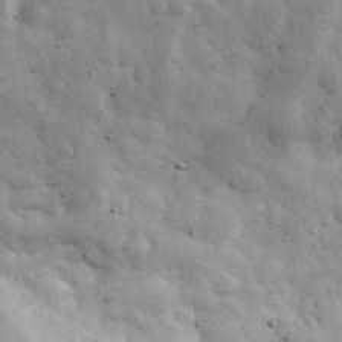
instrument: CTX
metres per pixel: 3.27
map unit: eHh
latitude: 33.6883
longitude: -69.8583
